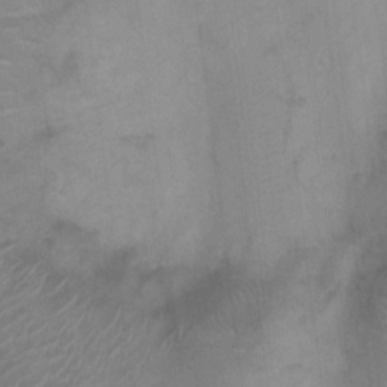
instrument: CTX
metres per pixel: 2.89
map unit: Ht
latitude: -3.9556
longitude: -16.9325
